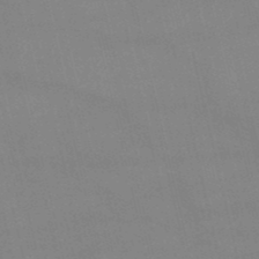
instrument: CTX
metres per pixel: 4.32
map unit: lHb
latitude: -48.8219
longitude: 70.6708
